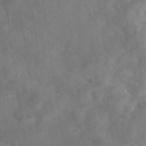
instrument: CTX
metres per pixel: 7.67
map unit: eAb
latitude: 46.5546
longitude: 127.2753
